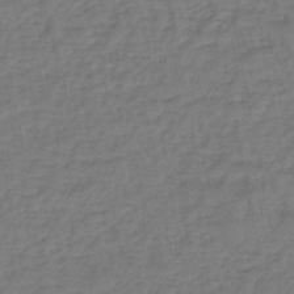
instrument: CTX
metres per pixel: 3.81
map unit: eHb
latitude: -46.1228
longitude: 80.6141
